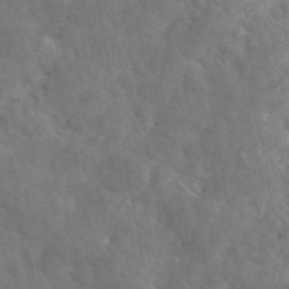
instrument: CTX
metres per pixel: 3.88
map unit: eAb
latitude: 46.1200
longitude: 127.4076
